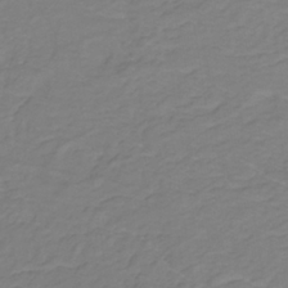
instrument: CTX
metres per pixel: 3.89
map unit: lHb
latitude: -31.2754
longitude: 65.7100
